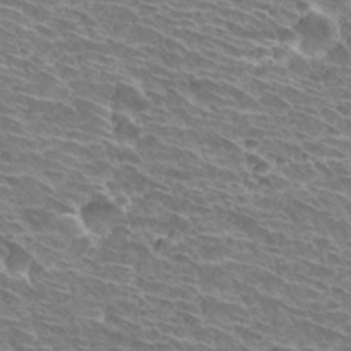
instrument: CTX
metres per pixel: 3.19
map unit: Hto
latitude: 31.2915
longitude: -42.1389
